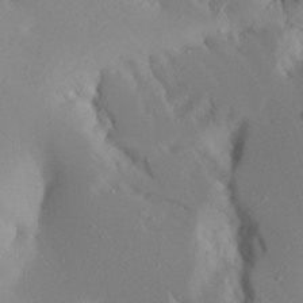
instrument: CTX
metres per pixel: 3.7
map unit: Aa
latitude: 21.1026
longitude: -146.6302
